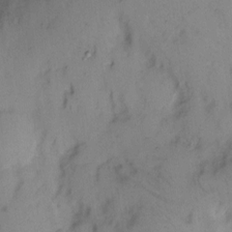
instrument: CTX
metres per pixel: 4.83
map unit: eHh
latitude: 8.2901
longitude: -62.7058
